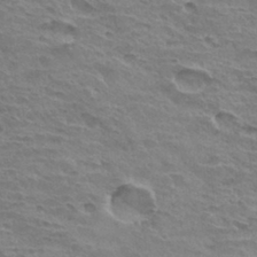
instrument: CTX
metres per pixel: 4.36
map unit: Hto
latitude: 31.5749
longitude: -40.8002
